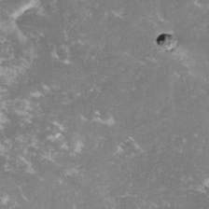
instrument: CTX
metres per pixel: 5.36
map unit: lHvf
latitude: -14.6330
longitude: -98.9891
